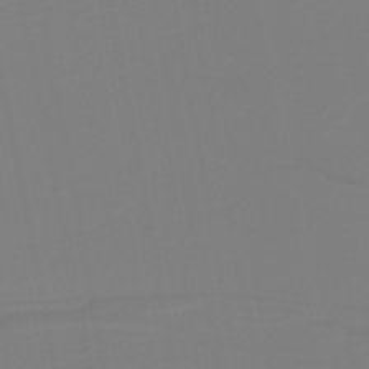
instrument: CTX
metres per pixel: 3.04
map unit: lHb
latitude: -38.1039
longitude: 55.7856
